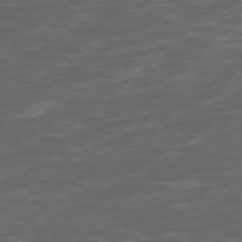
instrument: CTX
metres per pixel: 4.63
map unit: Hpe
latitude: -73.6344
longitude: 6.9541
